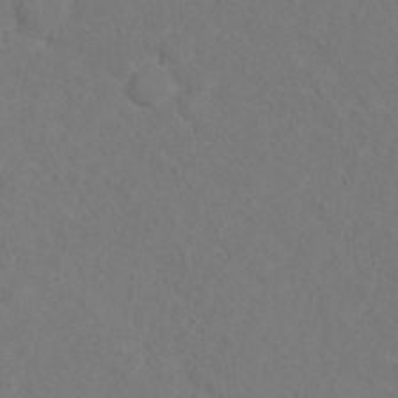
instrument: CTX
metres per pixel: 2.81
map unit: Hto
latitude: 12.2145
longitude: -37.1970
